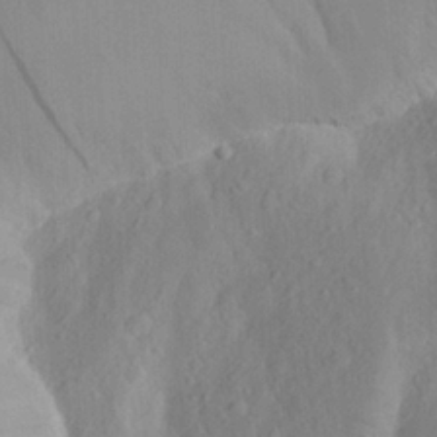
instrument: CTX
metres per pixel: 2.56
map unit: Aa
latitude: 26.8380
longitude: -147.2348
